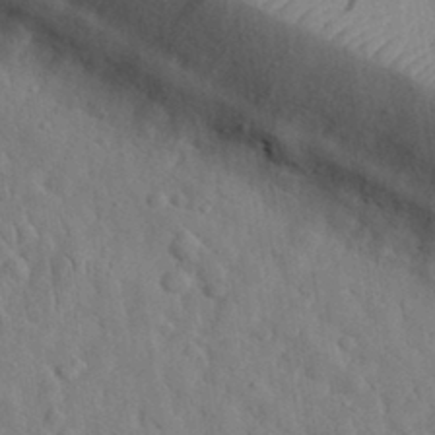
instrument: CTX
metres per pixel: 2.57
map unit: eHh
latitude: 32.2334
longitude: -74.2334
